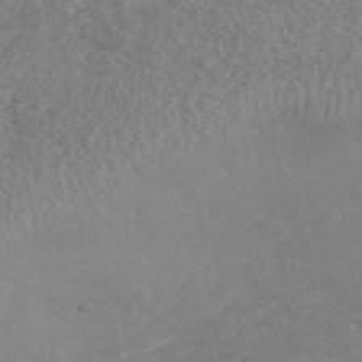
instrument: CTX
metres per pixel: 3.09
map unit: Nhe
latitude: -41.2565
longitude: -110.0444
